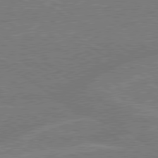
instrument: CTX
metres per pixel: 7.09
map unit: lApd
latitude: 79.1970
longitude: -145.3481
